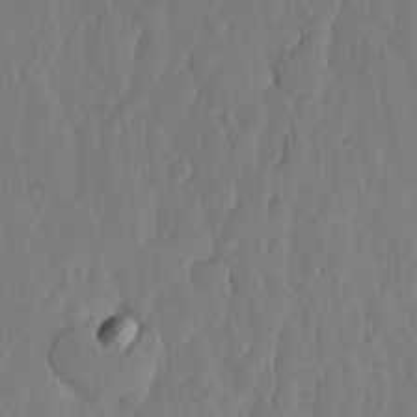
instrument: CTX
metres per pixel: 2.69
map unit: lHvf
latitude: 17.6127
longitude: -115.4237
